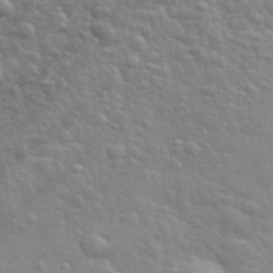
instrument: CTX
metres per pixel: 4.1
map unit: lHvf
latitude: 34.0822
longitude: -81.6883
